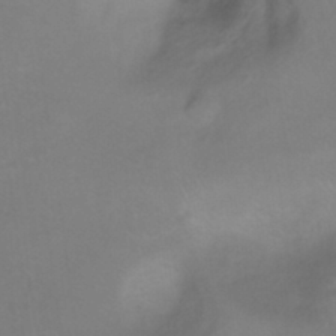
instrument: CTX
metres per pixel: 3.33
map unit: Ht
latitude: 5.7639
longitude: -29.6316
